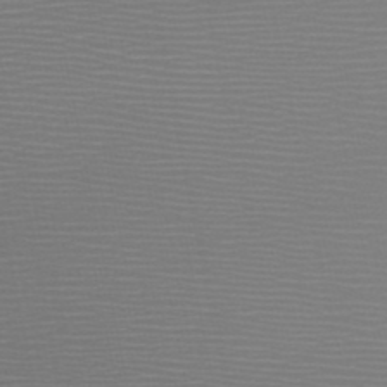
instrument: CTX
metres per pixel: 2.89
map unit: HNb
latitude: -48.2740
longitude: -44.4412
